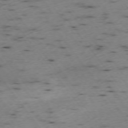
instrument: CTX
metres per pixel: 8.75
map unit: Ap
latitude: -74.0283
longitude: -73.6883
